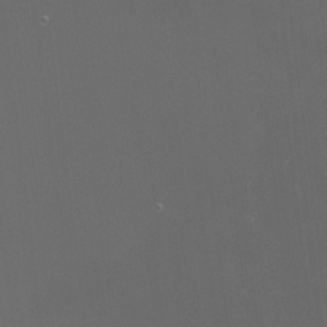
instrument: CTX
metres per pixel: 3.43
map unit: eHh
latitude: -4.5951
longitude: 19.3888
